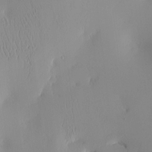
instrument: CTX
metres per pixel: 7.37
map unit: eHh
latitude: -4.4818
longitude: 15.5022
